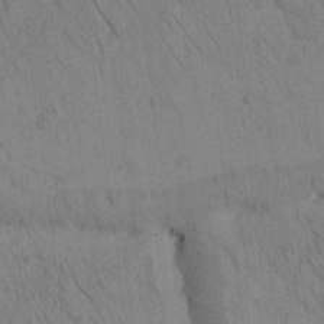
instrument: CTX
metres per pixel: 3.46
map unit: Htu
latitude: -1.4455
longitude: 174.4817
